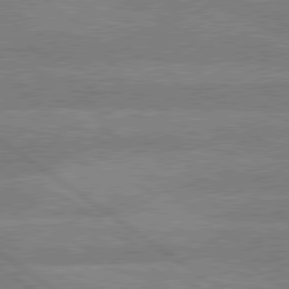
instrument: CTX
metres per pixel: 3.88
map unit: lApd
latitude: 79.6127
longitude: -121.4427
